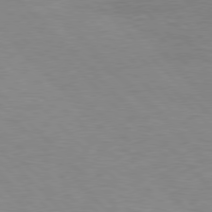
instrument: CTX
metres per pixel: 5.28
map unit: lApd
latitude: 77.4993
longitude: -59.3104
